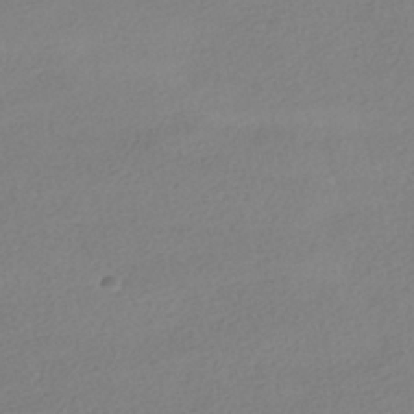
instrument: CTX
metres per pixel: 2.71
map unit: HNhu
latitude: -41.5777
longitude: 97.1620
